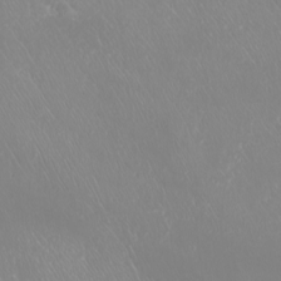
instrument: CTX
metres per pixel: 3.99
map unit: Htu
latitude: -6.4818
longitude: -71.3481
